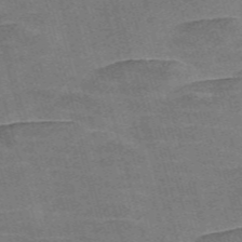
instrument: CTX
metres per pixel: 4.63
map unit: Nve
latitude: -58.6329
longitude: 65.1809
